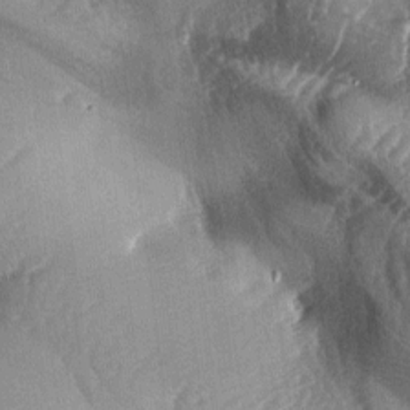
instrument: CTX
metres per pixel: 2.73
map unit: lAa
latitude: -5.8611
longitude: -126.9703
